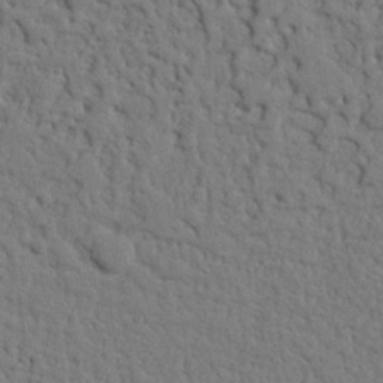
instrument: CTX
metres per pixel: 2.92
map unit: Nhu
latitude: 21.4805
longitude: -76.5734
